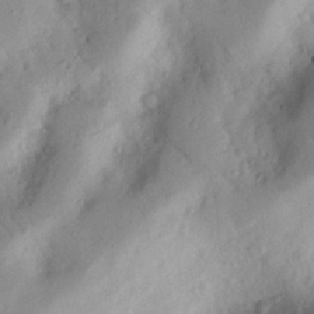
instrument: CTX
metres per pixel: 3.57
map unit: Nhu
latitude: 18.9513
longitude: -77.2537
